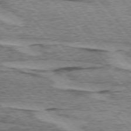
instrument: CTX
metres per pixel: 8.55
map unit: lApd
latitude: 74.7624
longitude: -77.3859
